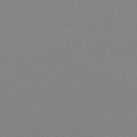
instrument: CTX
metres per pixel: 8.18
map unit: lHb
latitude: -46.8597
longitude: 66.3873
